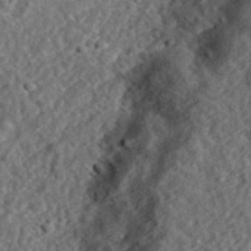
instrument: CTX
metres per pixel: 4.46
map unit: eHh
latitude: 36.8380
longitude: -79.0837
